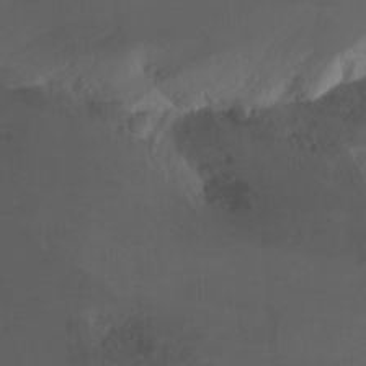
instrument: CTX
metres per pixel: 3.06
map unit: Nhu
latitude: -13.8611
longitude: -60.9513
